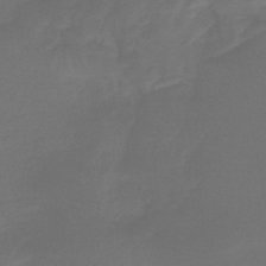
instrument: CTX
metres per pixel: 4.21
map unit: lHb
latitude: -43.7099
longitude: 63.4265
